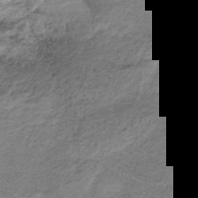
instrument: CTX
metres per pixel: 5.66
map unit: HNb
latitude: -32.6708
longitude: 61.5021
